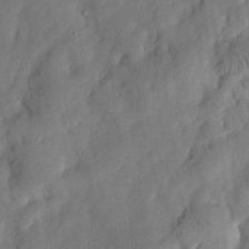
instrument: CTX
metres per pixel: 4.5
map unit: Nhu
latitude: 25.6882
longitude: -73.3104
